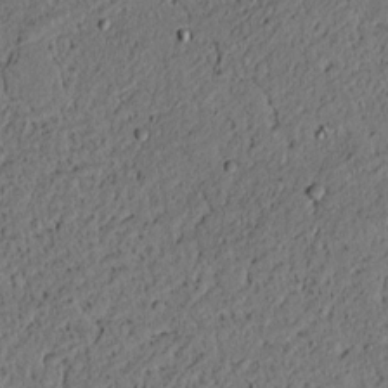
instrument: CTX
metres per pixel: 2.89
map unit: lAvf
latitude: 4.1200
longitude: 167.8233
